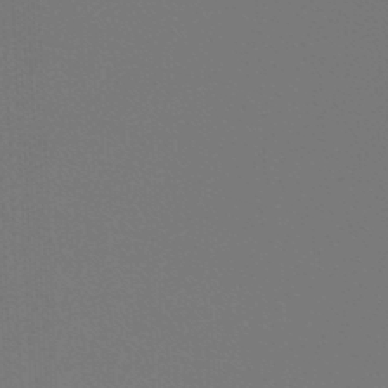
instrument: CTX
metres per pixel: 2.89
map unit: lHb
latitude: -47.0675
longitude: 64.1417
